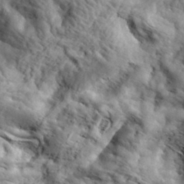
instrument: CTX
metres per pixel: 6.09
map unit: eHh
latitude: 36.9703
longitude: -80.6301
